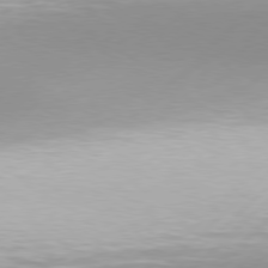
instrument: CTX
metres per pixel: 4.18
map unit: Hpe
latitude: 77.8205
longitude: -131.6883
